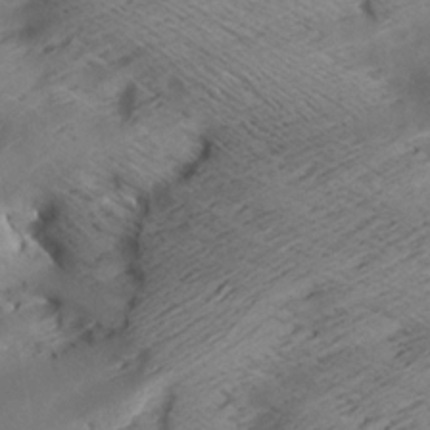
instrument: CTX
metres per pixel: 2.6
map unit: Aa
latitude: 7.2348
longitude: -140.2144
